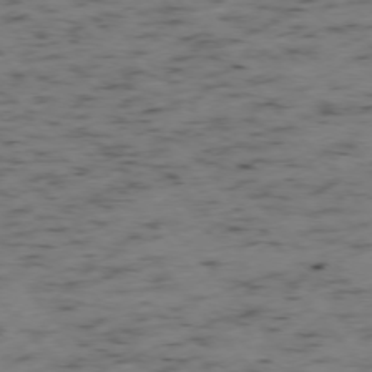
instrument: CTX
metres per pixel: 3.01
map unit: Ap
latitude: -76.1606
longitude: -61.1970
